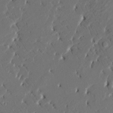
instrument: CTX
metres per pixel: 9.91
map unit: HNhu
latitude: 8.1389
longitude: -5.8205
